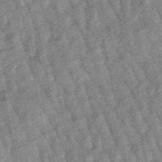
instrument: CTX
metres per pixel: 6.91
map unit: lHb
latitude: -48.1039
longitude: 81.2754
